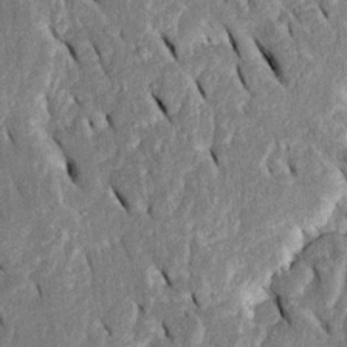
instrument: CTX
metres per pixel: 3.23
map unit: Htu
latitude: -0.8030
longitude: 150.2550
